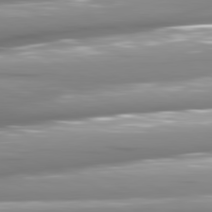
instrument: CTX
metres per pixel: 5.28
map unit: lApd
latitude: 81.1592
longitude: -144.9514
